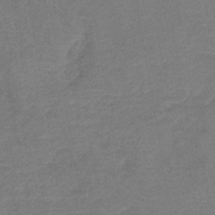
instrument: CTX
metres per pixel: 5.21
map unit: lHb
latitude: -42.3306
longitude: 79.6344
